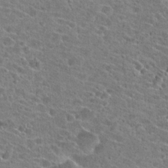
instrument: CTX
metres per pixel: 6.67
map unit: Hto
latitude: 23.3104
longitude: -43.3671
